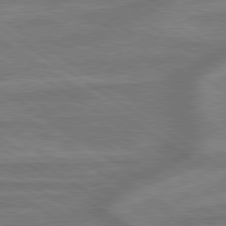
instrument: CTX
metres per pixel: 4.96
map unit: lApd
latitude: 79.4994
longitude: -172.3089
